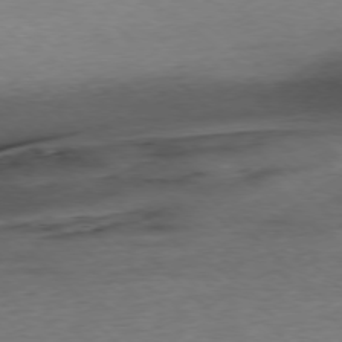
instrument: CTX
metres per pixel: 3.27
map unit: Ap
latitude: -77.2187
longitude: -93.8394
